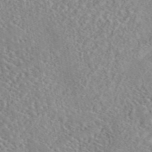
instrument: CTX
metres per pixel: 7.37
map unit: eAb
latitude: 44.5168
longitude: 116.7274
